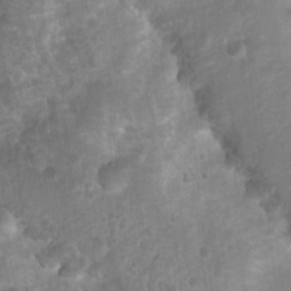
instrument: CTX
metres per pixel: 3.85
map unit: Nhu
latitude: 8.1578
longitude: -21.8584
